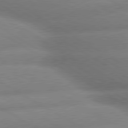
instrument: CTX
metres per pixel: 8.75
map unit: lApd
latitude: 80.2145
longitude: -162.8191
